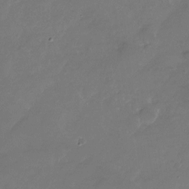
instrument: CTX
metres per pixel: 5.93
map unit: Nhu
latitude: -28.4629
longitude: -72.1011
